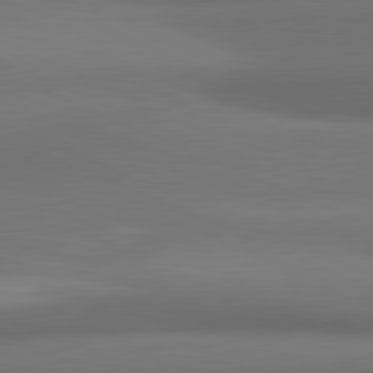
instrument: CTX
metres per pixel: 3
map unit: lApd
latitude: 81.5749
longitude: 171.1431
